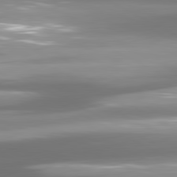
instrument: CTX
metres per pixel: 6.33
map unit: lApd
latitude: 80.8191
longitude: -139.9717
